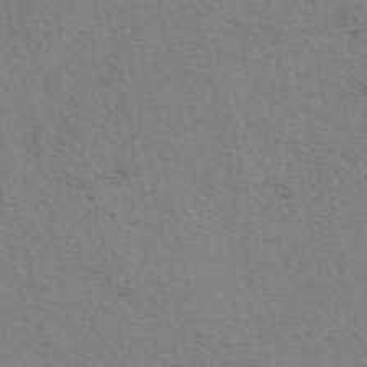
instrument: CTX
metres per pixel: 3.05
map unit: eAb
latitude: 51.0269
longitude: 108.9731
